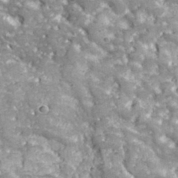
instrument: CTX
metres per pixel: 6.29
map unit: lHvf
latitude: 35.0836
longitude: -92.0444
